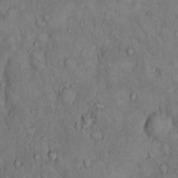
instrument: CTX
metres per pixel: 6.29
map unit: Hto
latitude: 10.9136
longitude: -59.9717
